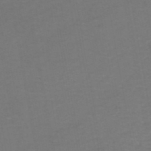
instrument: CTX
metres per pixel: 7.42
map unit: HNhu
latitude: -49.1620
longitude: 99.9556
